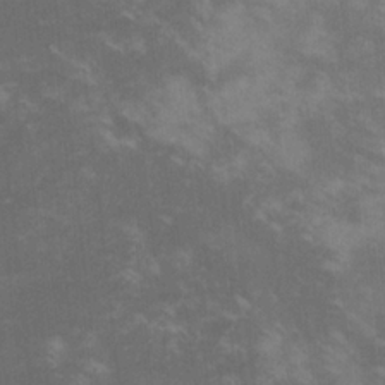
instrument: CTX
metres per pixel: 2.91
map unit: lHvf
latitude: -14.7652
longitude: -101.5560
